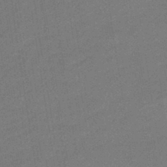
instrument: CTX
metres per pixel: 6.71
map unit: HNhu
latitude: -43.5588
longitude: 90.7652
